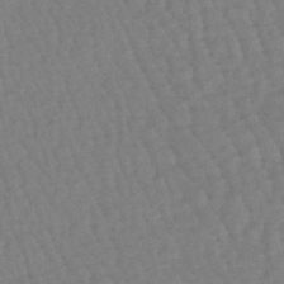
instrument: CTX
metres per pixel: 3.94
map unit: eHb
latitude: -46.5573
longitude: 80.5385
